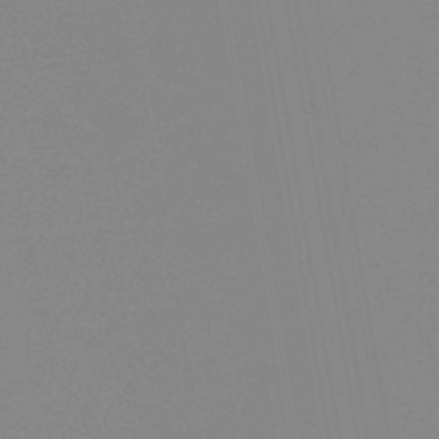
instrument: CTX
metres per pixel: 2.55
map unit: eHb
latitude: -40.1417
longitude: 77.1431
